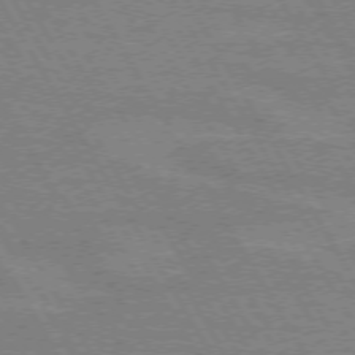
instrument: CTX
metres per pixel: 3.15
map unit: lApd
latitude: 72.2334
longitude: -55.8772
